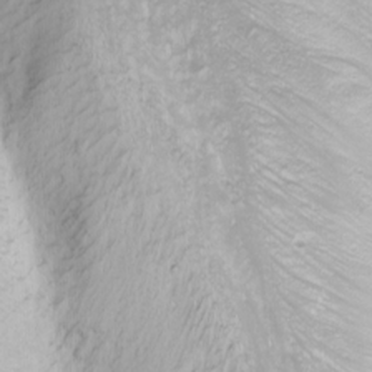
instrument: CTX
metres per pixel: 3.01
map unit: Nhu
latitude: -0.9353
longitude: -79.2537
